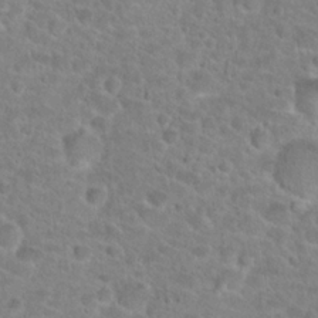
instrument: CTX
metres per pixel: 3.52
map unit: Hto
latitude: 24.5167
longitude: -48.7624
